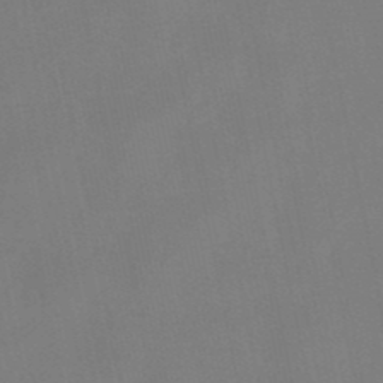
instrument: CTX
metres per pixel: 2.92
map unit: lHb
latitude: -49.1431
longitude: 71.3888
